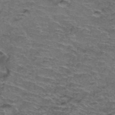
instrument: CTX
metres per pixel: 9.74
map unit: Hto
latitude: 37.4616
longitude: -41.6693
